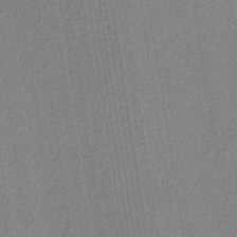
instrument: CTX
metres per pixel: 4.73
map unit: eAb
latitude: -38.2173
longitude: 51.9178
